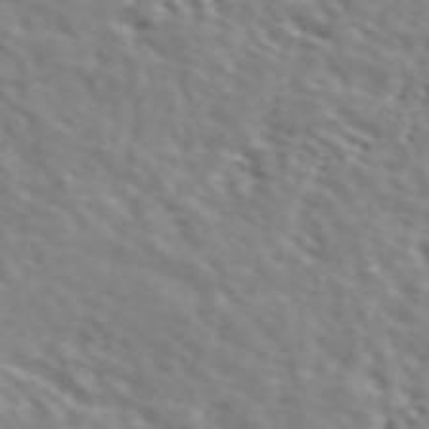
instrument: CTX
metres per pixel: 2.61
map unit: ANa
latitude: 45.8016
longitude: 49.1998
